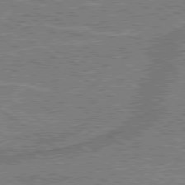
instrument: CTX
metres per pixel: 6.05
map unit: lApd
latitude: 79.1781
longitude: 175.6910
